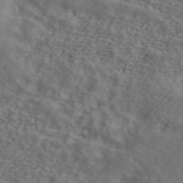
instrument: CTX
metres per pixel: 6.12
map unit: ANa
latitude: 43.7450
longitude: 46.5384
